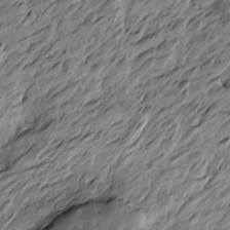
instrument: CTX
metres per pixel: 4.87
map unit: Htu
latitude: -5.3698
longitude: -178.6113
